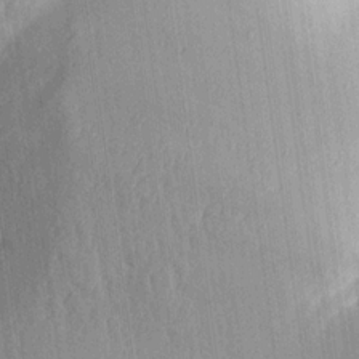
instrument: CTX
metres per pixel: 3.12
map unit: Aa
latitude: 15.3671
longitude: -147.1026
